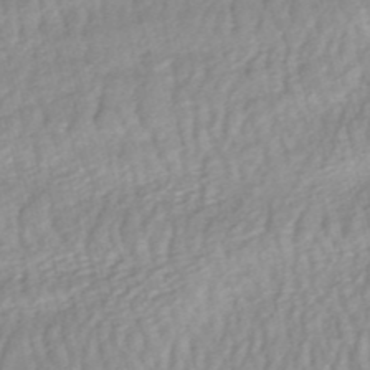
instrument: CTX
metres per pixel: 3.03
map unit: ANa
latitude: -44.7274
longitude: 104.5196
